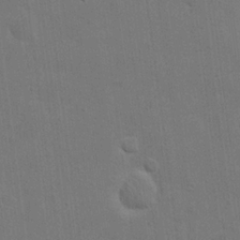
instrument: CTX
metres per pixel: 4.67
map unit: eHh
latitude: 21.6883
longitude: -62.5168
